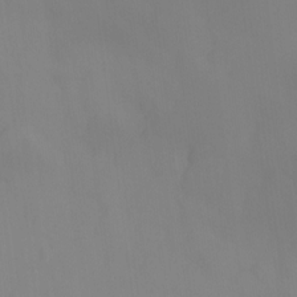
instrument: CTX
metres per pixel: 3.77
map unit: Ht
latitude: -15.4644
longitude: -51.1781
